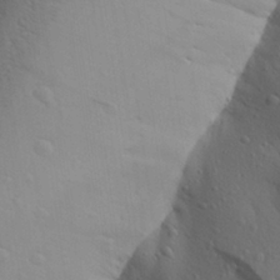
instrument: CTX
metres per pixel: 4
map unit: Aa
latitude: 27.2537
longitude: -148.4034
